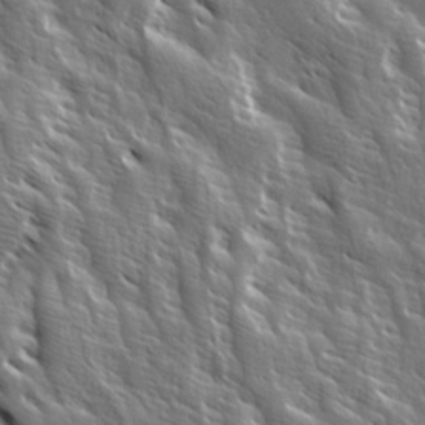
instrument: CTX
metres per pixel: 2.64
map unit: Ave
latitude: 14.7058
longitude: -133.0270
